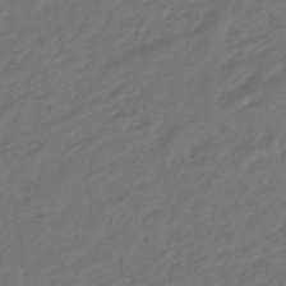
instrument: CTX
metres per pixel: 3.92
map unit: eHb
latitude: -47.2754
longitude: 85.7855
